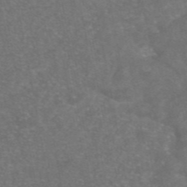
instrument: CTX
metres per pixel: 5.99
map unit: eAb
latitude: 46.6869
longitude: 115.5210
